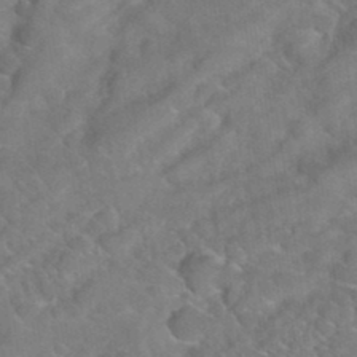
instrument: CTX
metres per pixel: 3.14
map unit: Hto
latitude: 35.5938
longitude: -48.5735
